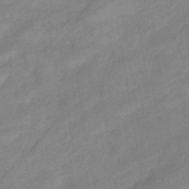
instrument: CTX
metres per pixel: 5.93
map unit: eHb
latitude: -40.7274
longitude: 83.7855
